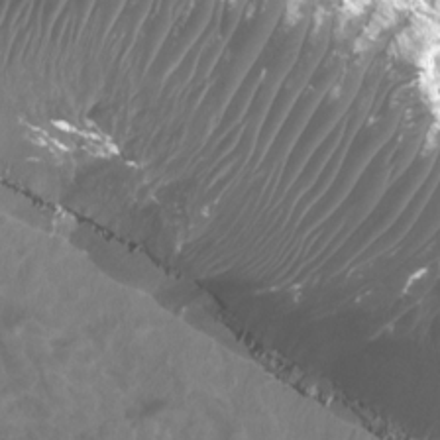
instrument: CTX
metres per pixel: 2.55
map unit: Htu
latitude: 2.8947
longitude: -20.7058
